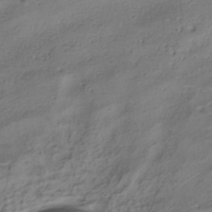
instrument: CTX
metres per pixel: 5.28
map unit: HNhu
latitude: -40.4062
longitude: 97.8989
